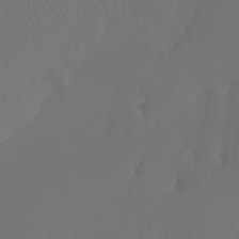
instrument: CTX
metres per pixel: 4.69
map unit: Htu
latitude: -7.5588
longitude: -33.4615
